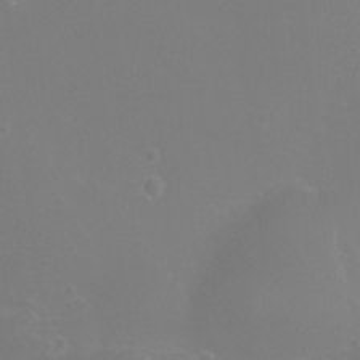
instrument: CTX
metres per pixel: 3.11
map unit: Ht
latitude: -6.4251
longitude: -27.1970
